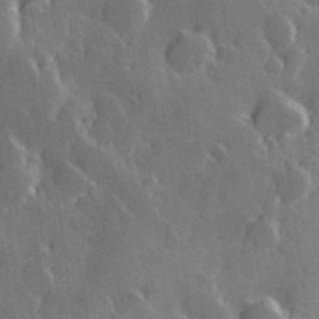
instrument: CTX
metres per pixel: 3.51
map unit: Hve
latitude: 27.8772
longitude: 145.6533
